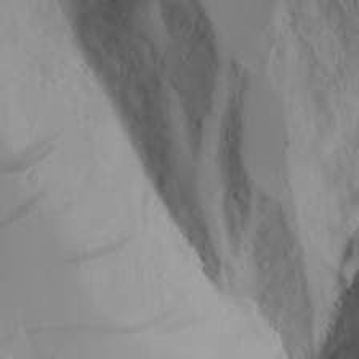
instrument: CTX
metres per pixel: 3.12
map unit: Aa
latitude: 17.3860
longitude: -124.9891
